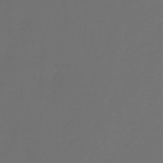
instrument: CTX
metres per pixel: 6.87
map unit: lHb
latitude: -43.5210
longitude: 71.5966
